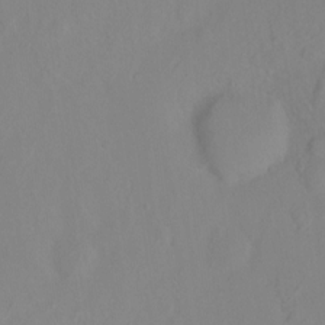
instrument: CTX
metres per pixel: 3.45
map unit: Ht
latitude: -15.3132
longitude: -42.8380
